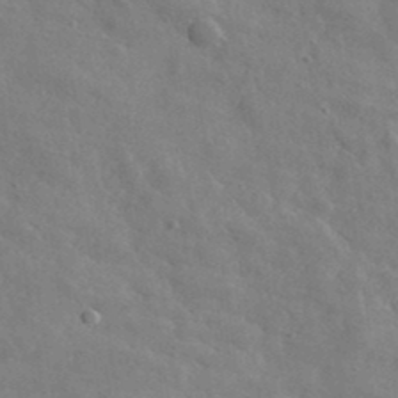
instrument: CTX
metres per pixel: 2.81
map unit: lHvf
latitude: 36.6302
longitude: -89.6127
